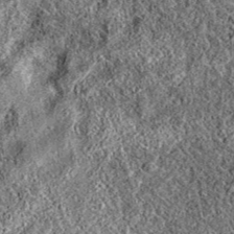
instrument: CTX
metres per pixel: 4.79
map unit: eAb
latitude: 37.3481
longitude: 111.6722
